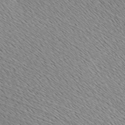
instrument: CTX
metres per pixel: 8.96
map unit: Ave
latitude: -6.5384
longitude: -123.3293
